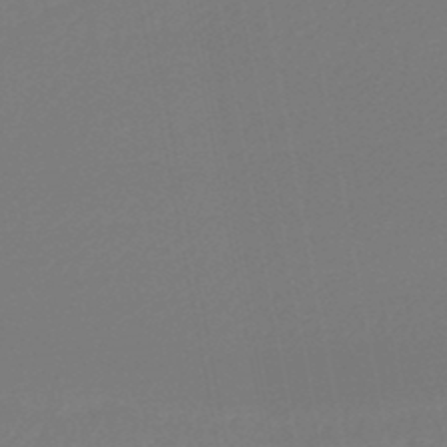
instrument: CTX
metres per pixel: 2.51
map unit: lHb
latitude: -47.2943
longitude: 69.1998
